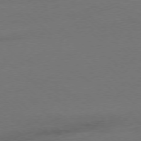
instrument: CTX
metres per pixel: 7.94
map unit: Ap
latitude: -77.8233
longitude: -69.9150
